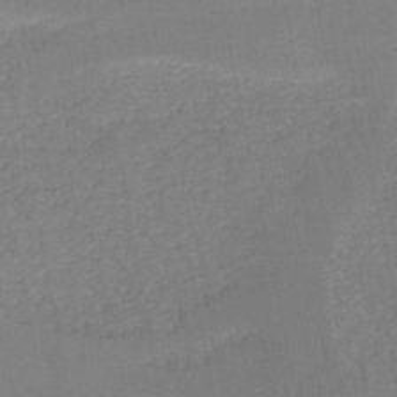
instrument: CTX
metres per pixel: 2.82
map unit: HNb
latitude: -51.8233
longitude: -49.9150
